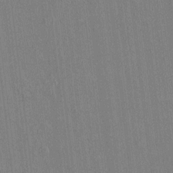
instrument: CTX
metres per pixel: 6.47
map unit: HNhu
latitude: 4.9703
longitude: -6.4790
